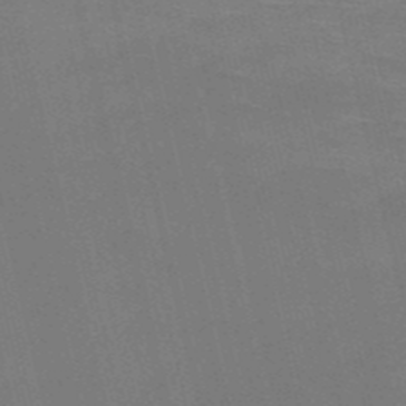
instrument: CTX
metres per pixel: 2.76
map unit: HNb
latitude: -51.1620
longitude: -45.1025
